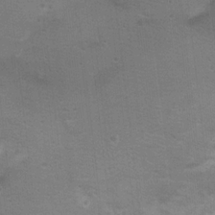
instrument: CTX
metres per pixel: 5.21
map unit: Hto
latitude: 17.3104
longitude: -38.9514
